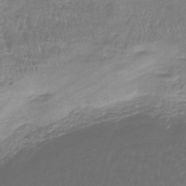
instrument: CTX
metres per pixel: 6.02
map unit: lHb
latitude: -41.2943
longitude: 65.5966
